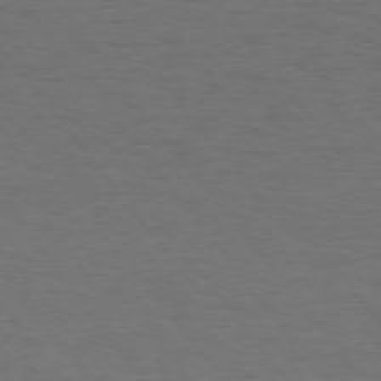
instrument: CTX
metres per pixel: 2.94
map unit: Hpe
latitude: 74.5546
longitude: -131.6127
